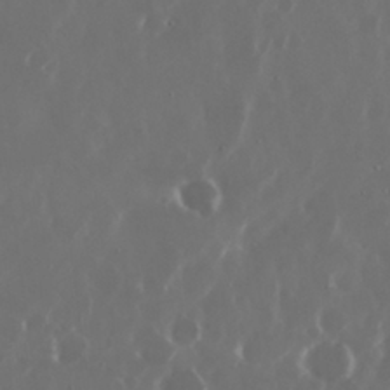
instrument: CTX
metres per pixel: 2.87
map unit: Nhu
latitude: 29.8583
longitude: -60.5168
